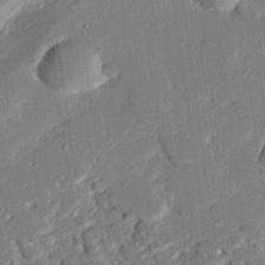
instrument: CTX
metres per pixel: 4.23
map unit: eHh
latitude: 27.2159
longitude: -81.8016
